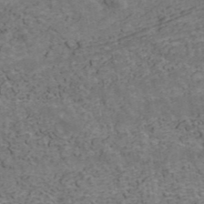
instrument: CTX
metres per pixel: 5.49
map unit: ANa
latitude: 42.4412
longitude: 30.6140
